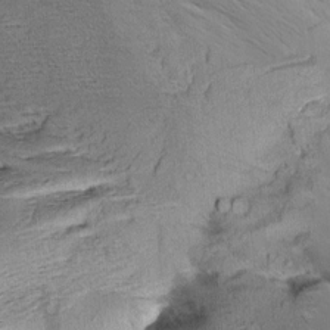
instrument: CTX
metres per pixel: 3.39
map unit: Aa
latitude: 8.9892
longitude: -140.9324
